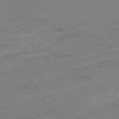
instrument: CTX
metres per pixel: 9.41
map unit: Ap
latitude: -78.6518
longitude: -59.9528
